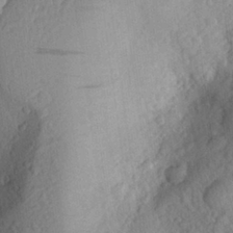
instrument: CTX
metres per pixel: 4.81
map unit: Aa
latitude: 26.2145
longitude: -146.2712
